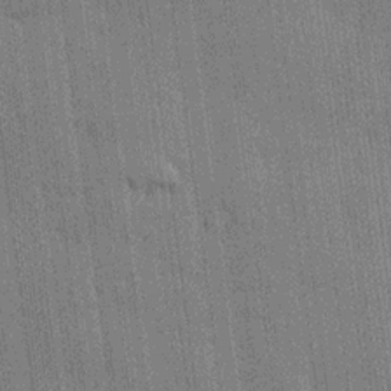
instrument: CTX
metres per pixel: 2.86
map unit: HNhu
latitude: 15.0081
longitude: 12.4629
